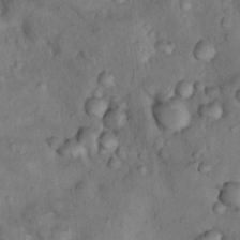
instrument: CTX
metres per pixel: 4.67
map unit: Nhu
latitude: 8.0633
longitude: -24.0633
